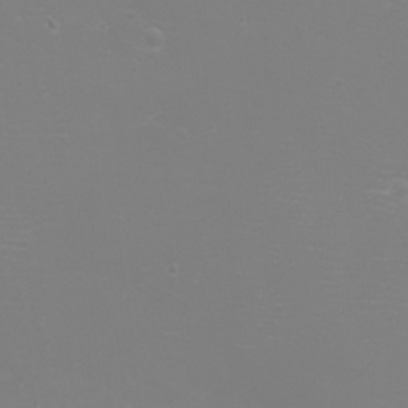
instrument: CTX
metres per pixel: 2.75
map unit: eHh
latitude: -6.6518
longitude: -79.4238
